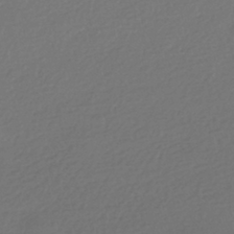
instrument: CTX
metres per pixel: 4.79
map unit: HNhu
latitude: -42.5573
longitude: 94.9541
